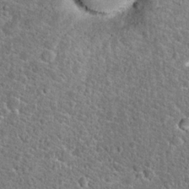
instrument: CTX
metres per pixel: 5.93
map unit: Hto
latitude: 24.1199
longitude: -48.8380
